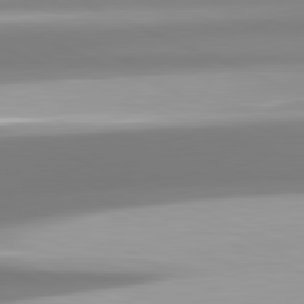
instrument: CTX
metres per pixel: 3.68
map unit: lApd
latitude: 81.4993
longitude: -166.4034
